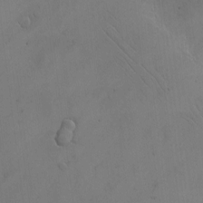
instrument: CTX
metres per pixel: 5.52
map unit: eHh
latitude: -9.8989
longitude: -67.3103
